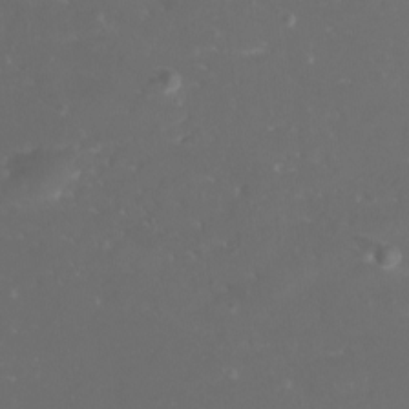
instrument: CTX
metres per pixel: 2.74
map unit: Nhu
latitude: -10.0850
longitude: -69.0269
